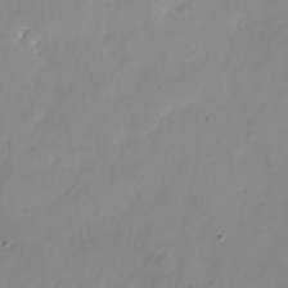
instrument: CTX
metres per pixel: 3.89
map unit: Nhu
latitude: -24.6329
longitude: -69.8395
